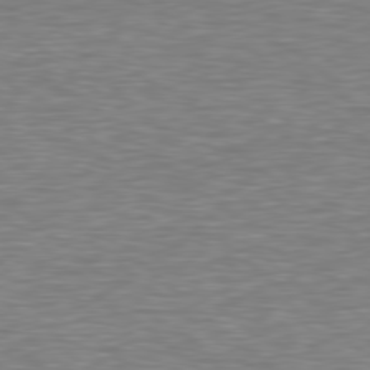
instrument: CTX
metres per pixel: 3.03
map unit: Hpe
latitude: 78.6113
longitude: -123.2726
